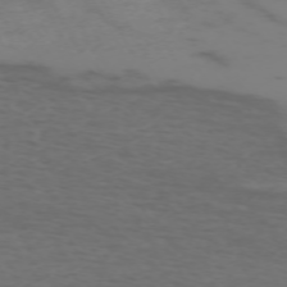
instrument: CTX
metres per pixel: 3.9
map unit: Hpe
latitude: -72.4440
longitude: 8.7652
